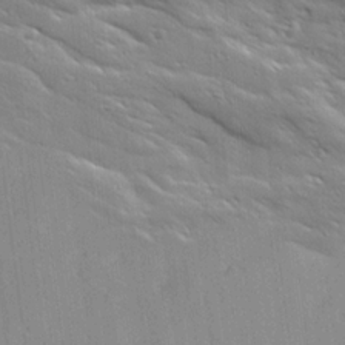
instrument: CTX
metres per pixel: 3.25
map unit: Ave
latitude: 18.4979
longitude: -137.2537
